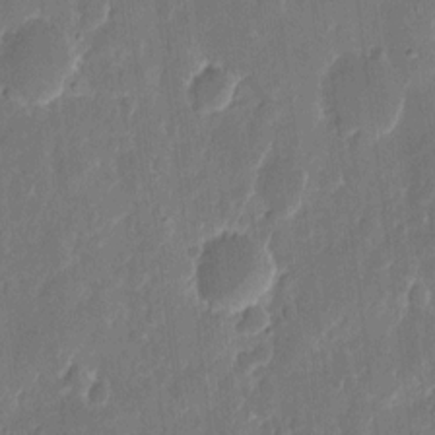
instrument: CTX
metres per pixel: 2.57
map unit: eHh
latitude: 10.8758
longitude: -70.8380
